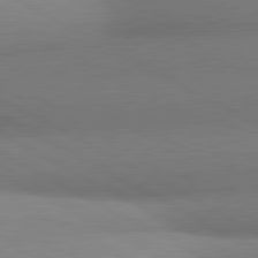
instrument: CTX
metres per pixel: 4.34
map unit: lApd
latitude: 81.0458
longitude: 135.7667
